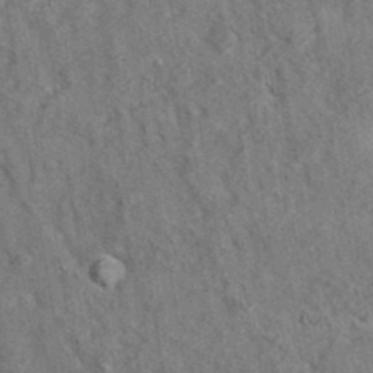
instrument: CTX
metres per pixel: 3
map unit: eAb
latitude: 35.8016
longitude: 114.1795
